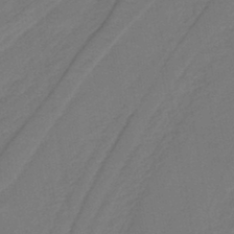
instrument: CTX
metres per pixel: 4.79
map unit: lHb
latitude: -42.8785
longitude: 53.1431
